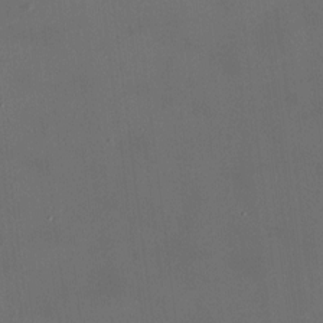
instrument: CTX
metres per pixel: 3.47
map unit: HNhu
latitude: 10.2901
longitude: 9.8989
